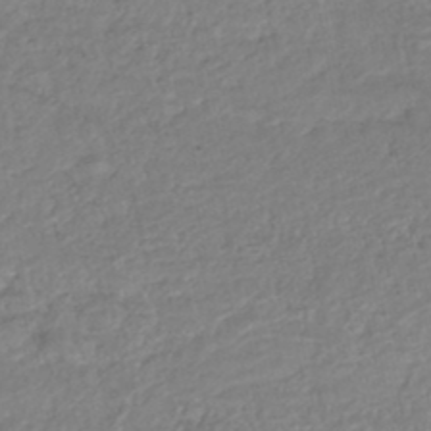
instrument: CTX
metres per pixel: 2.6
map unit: HNhu
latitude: -46.8219
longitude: 92.9920
